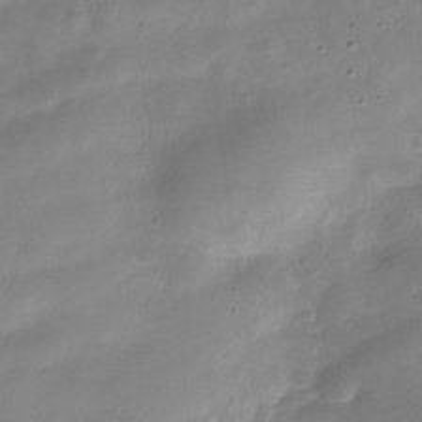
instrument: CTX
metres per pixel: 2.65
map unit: Hve
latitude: -31.4454
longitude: 93.3888
